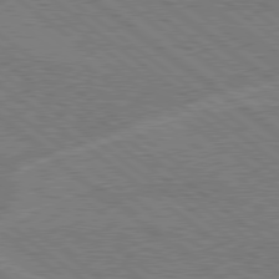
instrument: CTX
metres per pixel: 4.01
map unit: Hpe
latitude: 78.8191
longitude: -160.7813
